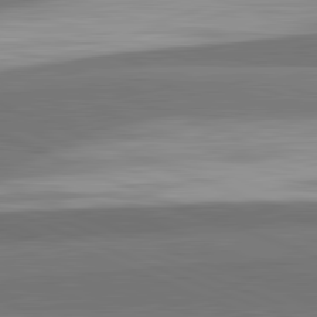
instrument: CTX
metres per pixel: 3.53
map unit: lApd
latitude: 82.4223
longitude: 151.3888
